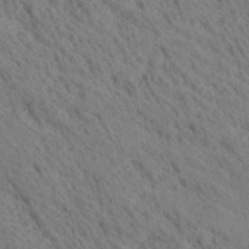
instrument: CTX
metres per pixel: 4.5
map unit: Ave
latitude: 20.8191
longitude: -139.6694
